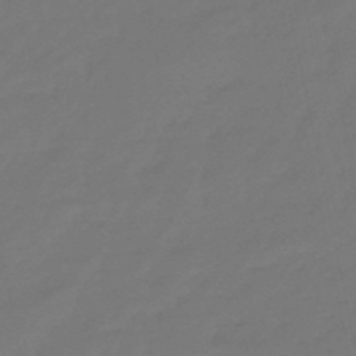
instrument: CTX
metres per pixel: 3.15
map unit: eHb
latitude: -47.1620
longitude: 82.0472
